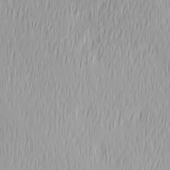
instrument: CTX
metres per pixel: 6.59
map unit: Ave
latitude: 2.8569
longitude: -113.7827
